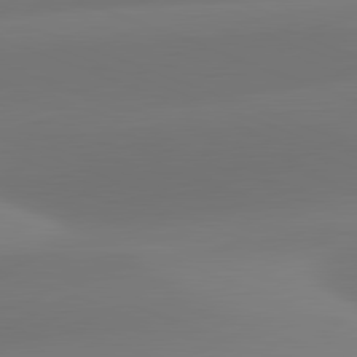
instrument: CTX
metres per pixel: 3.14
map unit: lApd
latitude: 81.8583
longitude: -162.3845
